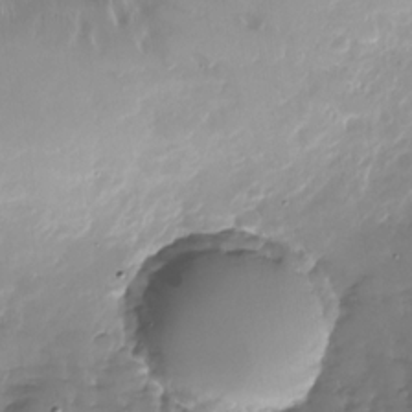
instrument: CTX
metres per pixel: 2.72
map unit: Nhu
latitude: -27.5399
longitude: -60.5545
